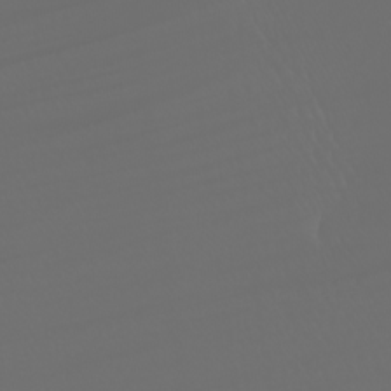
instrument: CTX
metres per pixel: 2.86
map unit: Nhu
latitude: -7.7099
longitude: -83.6504
